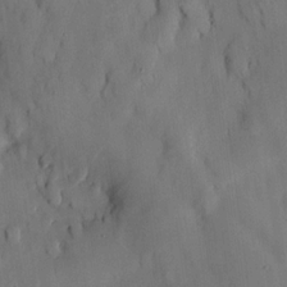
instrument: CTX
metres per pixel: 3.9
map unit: HNhu
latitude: 14.6113
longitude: 11.2376
